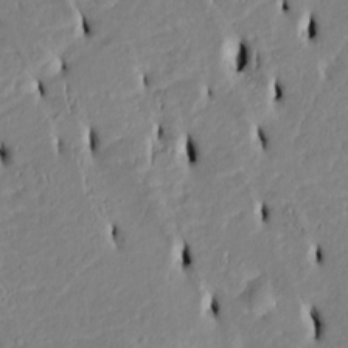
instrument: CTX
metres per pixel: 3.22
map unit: Htu
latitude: 3.2537
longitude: 151.3321
